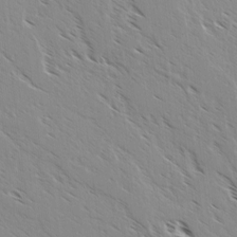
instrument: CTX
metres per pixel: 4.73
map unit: lAvf
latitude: 4.3845
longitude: -105.0648
